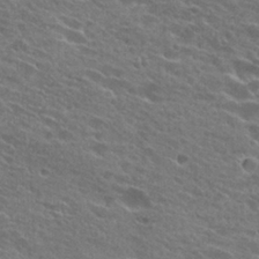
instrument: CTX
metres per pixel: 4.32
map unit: Hto
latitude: 25.9906
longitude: -43.8961
